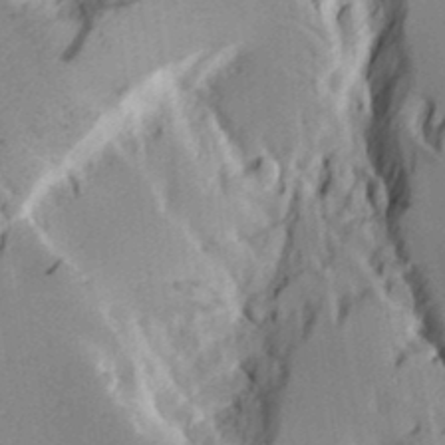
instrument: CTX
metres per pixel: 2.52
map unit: Aa
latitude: 16.8947
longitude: -124.8569
